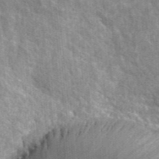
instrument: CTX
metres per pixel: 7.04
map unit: Hto
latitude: 25.4048
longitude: -36.8380
